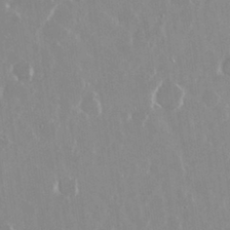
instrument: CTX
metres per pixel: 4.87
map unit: Nhu
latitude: 29.4615
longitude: -61.1592
